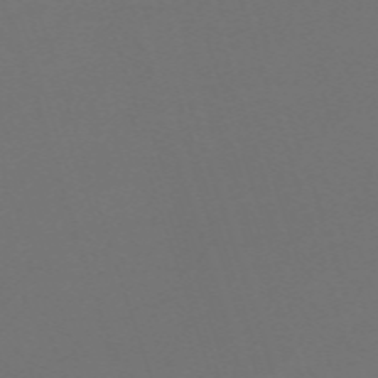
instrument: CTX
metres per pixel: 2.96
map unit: eHh
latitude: -63.5399
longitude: 53.1620
